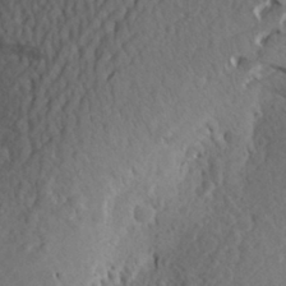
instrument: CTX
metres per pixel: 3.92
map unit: Aa
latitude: 27.5560
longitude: -143.6316
